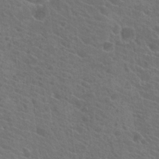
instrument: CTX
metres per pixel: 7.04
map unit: Hto
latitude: 23.7638
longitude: -39.8772
